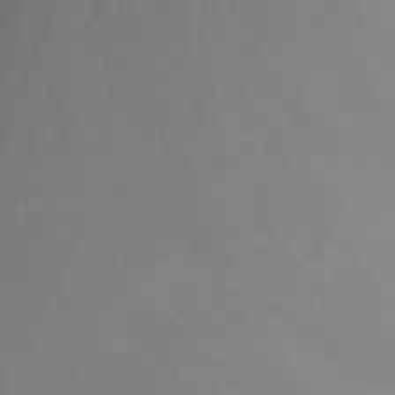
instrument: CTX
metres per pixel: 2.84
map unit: Nhu
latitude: -8.8030
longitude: -52.1767
